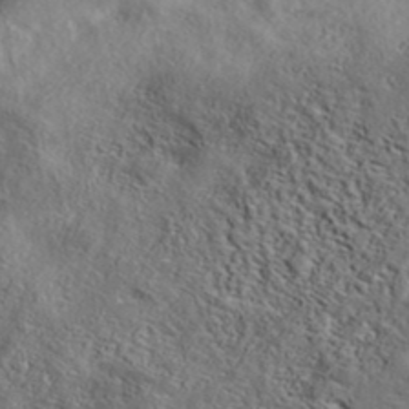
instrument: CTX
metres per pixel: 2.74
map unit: eAb
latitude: 39.1781
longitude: 112.0283
